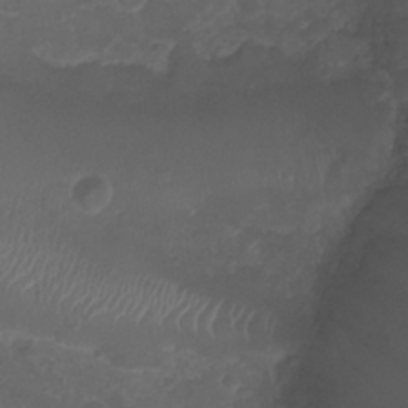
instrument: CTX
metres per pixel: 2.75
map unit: Ht
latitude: -1.7289
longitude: -19.5560
